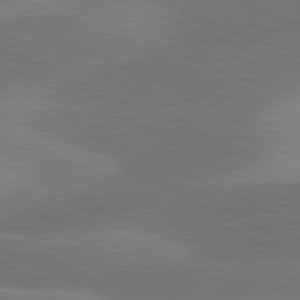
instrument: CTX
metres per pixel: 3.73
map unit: lApd
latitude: 81.2537
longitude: 125.0675
